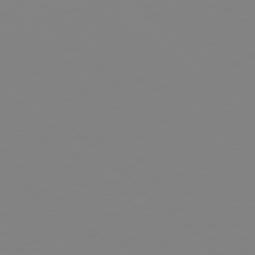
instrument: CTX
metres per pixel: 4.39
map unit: Hpe
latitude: 77.5749
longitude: -132.7435
